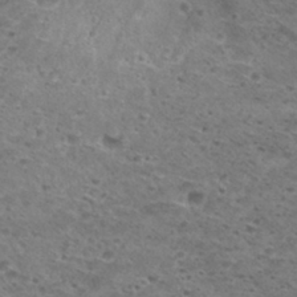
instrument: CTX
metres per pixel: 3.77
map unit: Hto
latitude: 29.9150
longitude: -48.4601
